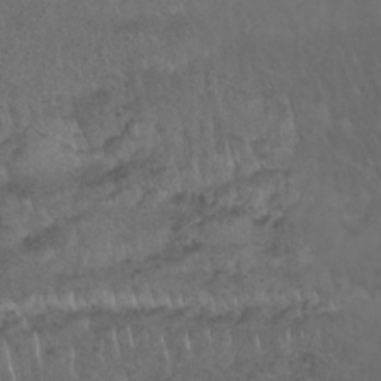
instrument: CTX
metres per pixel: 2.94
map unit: Nhu
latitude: 22.5546
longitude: -66.7813
